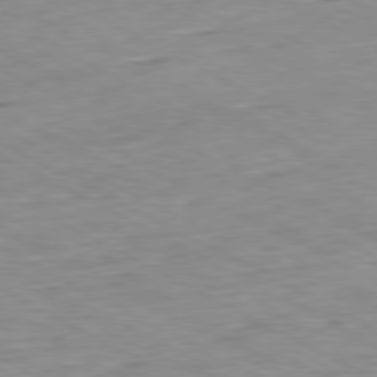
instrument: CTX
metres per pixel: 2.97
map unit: Ap
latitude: -80.6330
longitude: -80.4412
